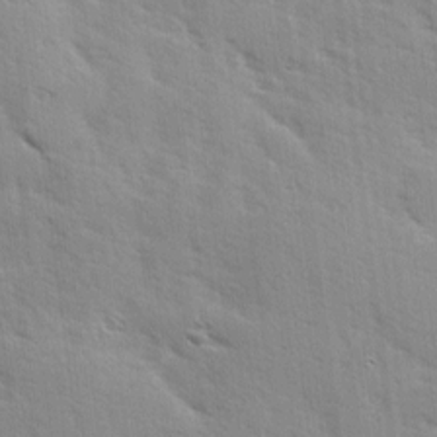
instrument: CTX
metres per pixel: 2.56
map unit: Ave
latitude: 10.5168
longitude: -102.7435
